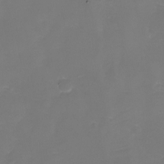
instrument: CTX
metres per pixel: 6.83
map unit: eHh
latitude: -6.3306
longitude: -78.4034
